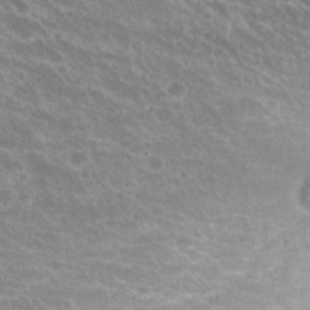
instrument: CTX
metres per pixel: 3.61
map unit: Hto
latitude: 25.7638
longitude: -36.5357
